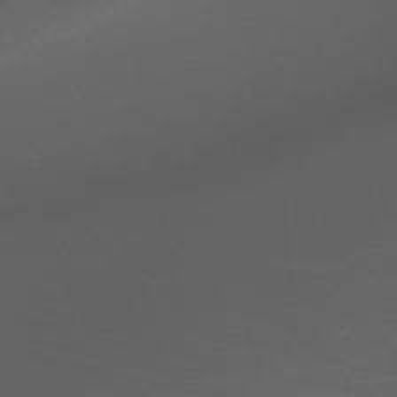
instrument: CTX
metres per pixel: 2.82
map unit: Nhu
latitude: -7.6533
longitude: -83.8016
